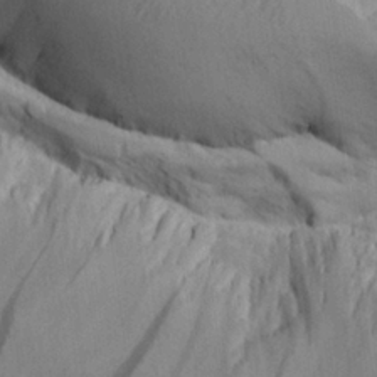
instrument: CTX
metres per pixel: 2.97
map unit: Aa
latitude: 26.2145
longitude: -129.4048
